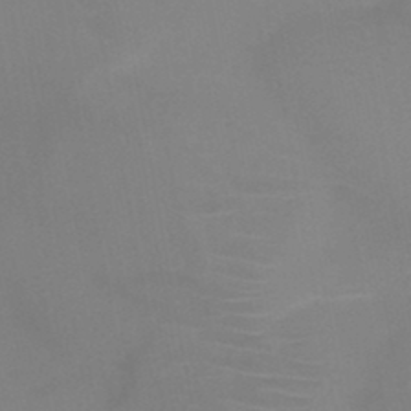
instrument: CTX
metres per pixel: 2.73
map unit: HNb
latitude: -46.4629
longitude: -43.9150
